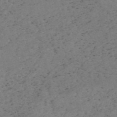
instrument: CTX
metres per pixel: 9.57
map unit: HNb
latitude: -54.9920
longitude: -47.4238
